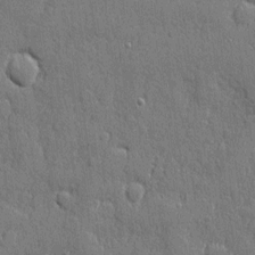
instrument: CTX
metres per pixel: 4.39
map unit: eHh
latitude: 5.4048
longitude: -75.4993
